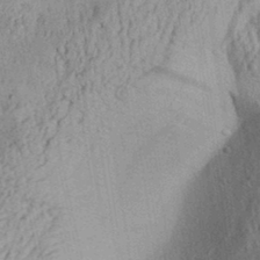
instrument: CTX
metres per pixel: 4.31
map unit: Aa
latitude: 30.5546
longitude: -136.7624
